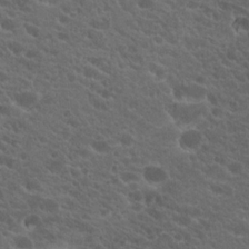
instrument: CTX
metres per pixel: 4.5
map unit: Hto
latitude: 19.7449
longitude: -34.8569
